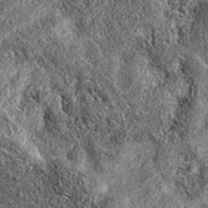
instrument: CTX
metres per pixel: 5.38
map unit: eAb
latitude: 36.6490
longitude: 108.7841
